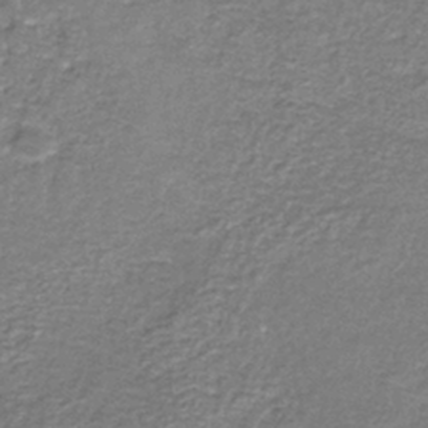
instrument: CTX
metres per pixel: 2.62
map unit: eAb
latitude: -38.3495
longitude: 51.3887
